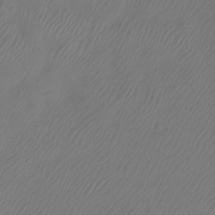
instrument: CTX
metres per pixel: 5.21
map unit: Htu
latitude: -14.0850
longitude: -49.2159
